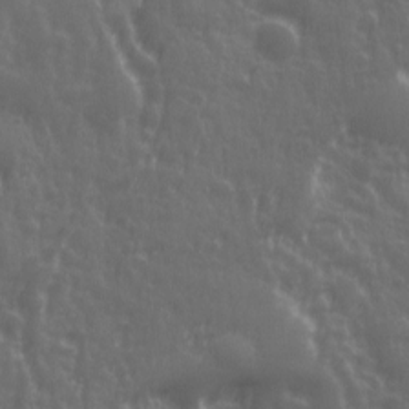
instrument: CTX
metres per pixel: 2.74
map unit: Ave
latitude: 12.1200
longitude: -104.1200
